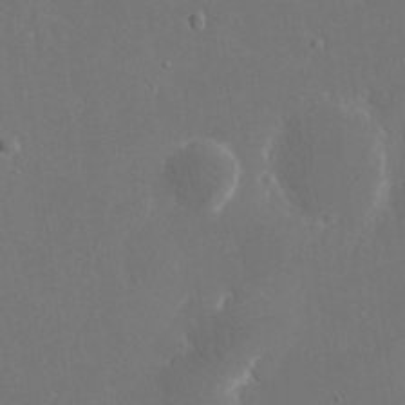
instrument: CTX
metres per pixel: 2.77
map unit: eHh
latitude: 15.5183
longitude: -71.9339
